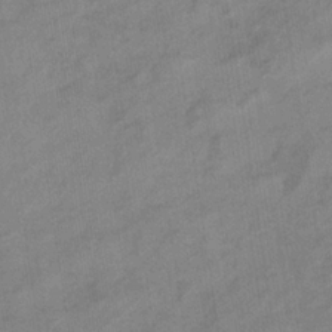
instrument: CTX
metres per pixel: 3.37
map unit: eHb
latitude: -33.4644
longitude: 71.5777
